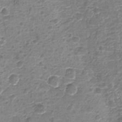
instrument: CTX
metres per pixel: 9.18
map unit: Nhu
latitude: -17.2943
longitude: -56.8002
